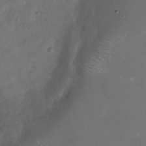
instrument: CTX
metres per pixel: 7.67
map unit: Nhu
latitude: -29.3132
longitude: -71.1592
